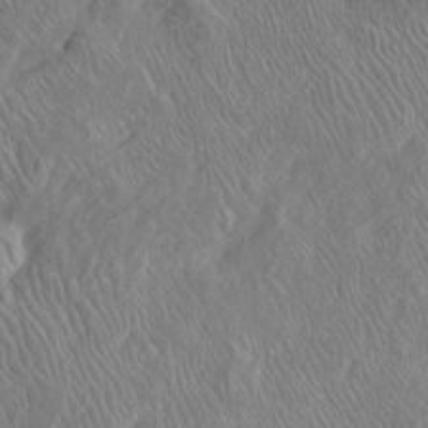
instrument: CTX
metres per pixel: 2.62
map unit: Htu
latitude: -6.8786
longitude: 153.8611
